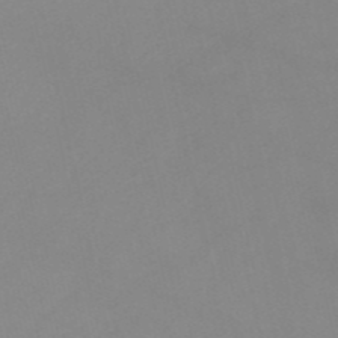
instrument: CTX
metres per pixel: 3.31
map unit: HNb
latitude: -52.5384
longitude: -50.5734
